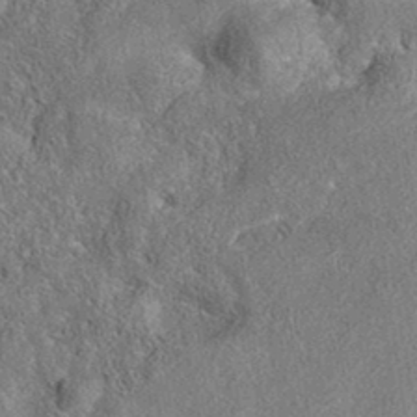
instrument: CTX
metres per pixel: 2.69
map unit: eAb
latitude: 37.0648
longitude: 112.3117
